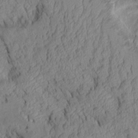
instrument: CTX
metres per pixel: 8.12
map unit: Aa
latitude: 6.9892
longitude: -128.4223
